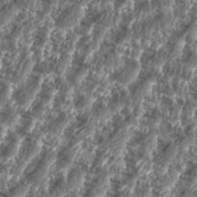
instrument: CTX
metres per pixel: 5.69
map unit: eHh
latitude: 35.7071
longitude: -137.0081
